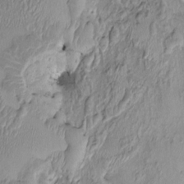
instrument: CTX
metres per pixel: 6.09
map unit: HNhu
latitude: 3.4615
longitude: -5.4993
